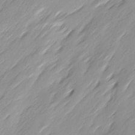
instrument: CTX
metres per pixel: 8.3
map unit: Ave
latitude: 15.5372
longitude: -136.3468
